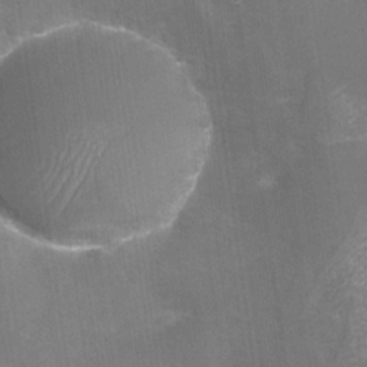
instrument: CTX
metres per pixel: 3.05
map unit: Nhu
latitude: -28.1984
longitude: -59.2915
